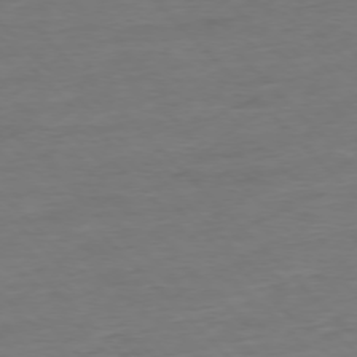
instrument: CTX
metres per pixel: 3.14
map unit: Ap
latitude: -77.3699
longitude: -82.7057
